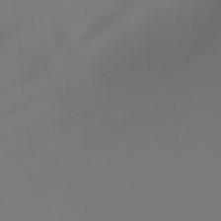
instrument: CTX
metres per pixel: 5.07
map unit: Nhu
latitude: -6.6140
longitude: -94.7813
